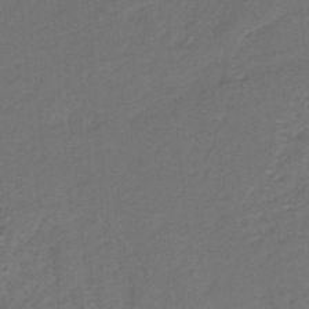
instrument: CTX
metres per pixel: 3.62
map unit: HNb
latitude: -35.9367
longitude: 58.7085
